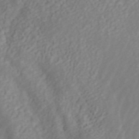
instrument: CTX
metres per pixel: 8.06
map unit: ANa
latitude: 44.4412
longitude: 22.6897
